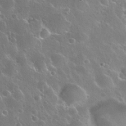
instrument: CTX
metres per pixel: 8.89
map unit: Nhu
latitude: 30.3657
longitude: -55.7638
